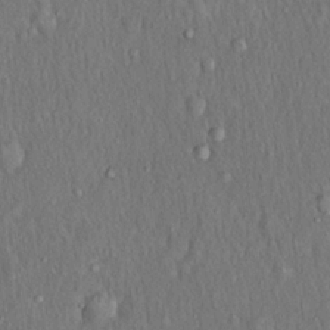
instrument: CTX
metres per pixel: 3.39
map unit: Hto
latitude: 18.1955
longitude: -60.8758
